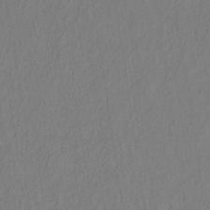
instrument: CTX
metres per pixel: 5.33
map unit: lHb
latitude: -33.6344
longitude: 66.9919
